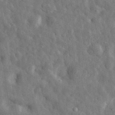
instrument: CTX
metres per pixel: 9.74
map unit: eHh
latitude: 33.2159
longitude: -78.1200
